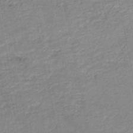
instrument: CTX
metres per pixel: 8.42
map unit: HNb
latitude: -48.6141
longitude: 58.8407
